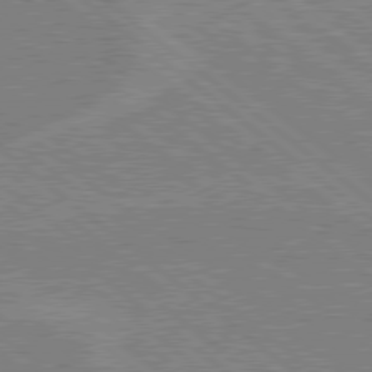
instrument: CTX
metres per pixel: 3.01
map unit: Hpe
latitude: 78.7247
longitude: -160.2144
